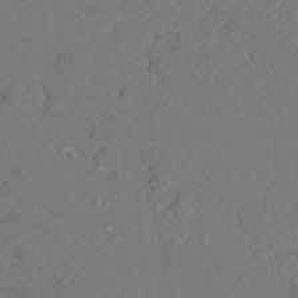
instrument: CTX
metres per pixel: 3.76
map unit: HNhu
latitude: 6.3845
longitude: -5.1781
